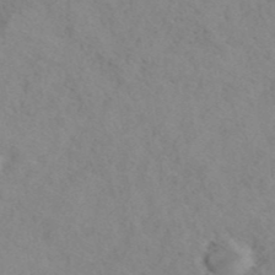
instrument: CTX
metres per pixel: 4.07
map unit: ANa
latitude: 42.6113
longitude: 26.9730
